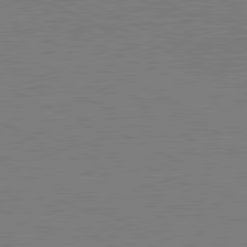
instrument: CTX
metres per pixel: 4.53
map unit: lApd
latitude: 81.3482
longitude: 151.2754
